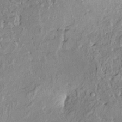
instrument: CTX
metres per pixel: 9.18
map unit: HNhu
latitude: 4.6490
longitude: 3.5210
